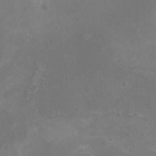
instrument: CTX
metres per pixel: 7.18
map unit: Nhu
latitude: -15.7667
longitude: -57.8394
